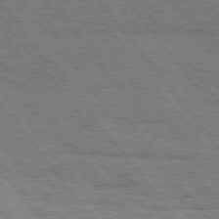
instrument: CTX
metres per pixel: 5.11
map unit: Hpe
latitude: 75.2726
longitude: -153.2159
